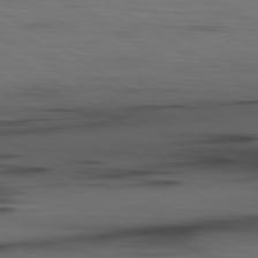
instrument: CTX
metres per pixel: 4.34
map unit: lApd
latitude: 79.9150
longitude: 160.7841
